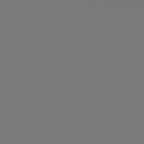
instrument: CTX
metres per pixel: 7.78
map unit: Hpe
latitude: 78.6869
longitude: -175.3104
